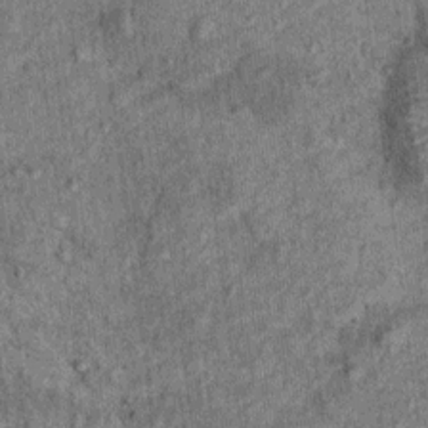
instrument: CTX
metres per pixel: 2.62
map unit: Ht
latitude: 11.5371
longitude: -38.4223
